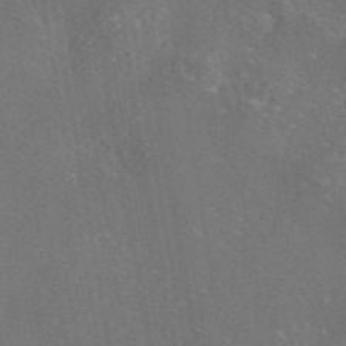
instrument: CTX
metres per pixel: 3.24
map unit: eAb
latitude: 46.2145
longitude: 106.9731
